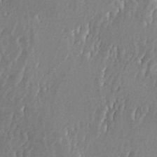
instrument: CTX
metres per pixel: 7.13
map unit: eHh
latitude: 33.7639
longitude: -132.5546
